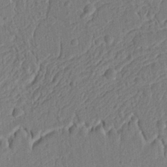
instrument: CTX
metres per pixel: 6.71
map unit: Ht
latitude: 9.5749
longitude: -76.1955
